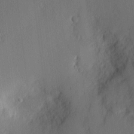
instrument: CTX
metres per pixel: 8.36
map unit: Nhu
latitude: 2.3845
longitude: -76.1011
